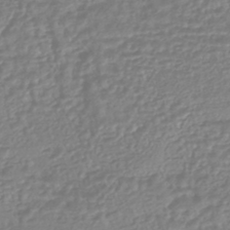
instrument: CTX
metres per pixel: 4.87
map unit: HNhu
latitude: -45.7100
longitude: 99.1431
